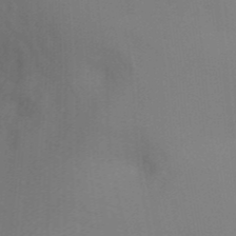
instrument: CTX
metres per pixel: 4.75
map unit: Ht
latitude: -5.8989
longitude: -26.5357
